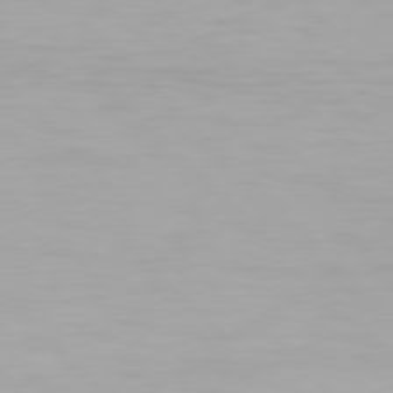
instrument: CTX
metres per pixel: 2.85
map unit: Hpe
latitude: 77.4048
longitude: -164.0444
